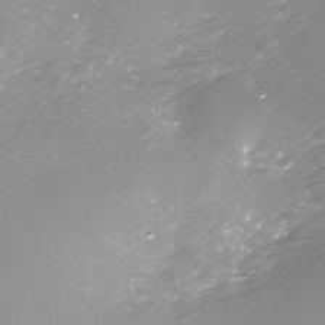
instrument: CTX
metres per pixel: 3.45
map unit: Nhe
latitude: -32.5196
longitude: -88.6680
